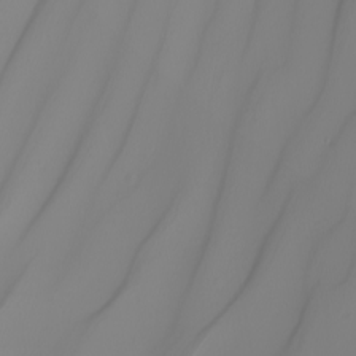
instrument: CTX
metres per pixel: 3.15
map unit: Nhu
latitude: -5.2754
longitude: -93.8772
